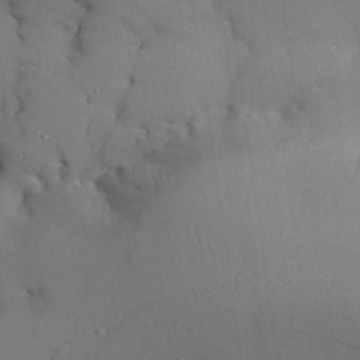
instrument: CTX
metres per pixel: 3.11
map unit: Aa
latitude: 26.7813
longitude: -129.1970
